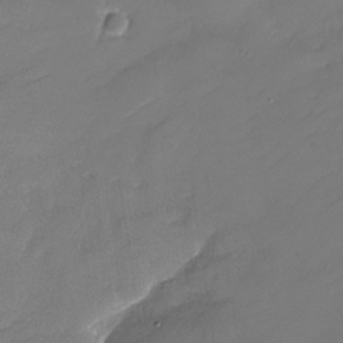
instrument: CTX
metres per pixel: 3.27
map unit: Nhu
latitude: -30.1983
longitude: -72.9703
